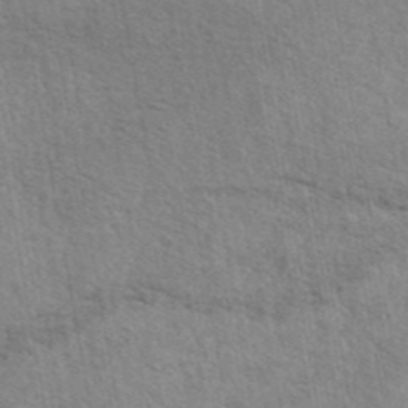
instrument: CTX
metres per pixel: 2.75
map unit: eAb
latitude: 43.1970
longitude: 113.8423
